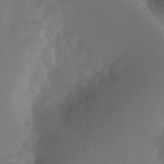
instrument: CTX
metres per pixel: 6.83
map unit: Nhu
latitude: -9.3321
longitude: -46.8758
